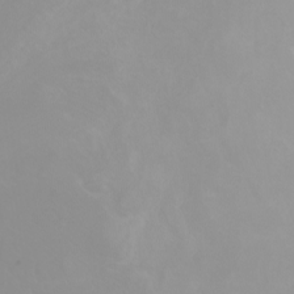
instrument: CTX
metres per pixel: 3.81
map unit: Ht
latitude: -2.5195
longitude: -62.0255
